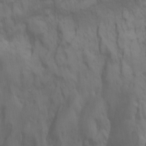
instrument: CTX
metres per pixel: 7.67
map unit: Ht
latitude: 11.4238
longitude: -32.1956
